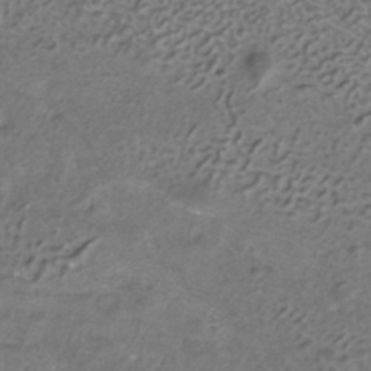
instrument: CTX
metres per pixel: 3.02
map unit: ANa
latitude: -37.0864
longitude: 95.2187
